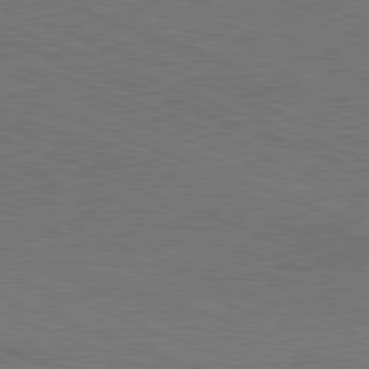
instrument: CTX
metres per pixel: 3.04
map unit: Hpe
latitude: -81.8612
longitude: 17.5399
